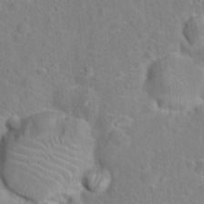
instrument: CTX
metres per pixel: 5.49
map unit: Hto
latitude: 16.8380
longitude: -42.2334
